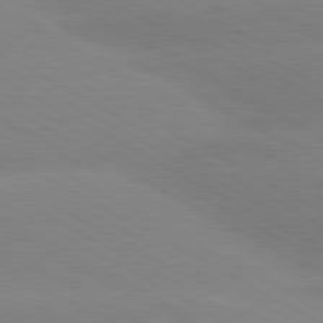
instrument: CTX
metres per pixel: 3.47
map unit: lApd
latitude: 80.5357
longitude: -153.3860
